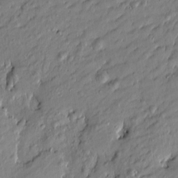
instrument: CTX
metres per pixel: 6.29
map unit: Htu
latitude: -6.7652
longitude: 177.6155
